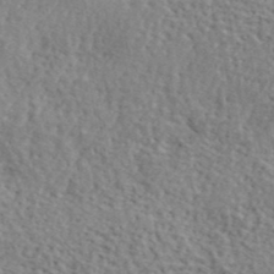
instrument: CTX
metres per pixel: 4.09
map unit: lHvf
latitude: 41.8205
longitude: -87.4993
